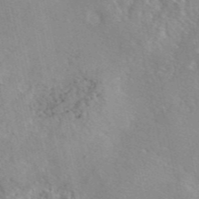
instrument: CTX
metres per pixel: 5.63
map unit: eAb
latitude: 45.9528
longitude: 110.4818
